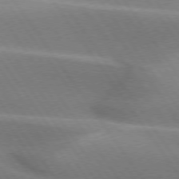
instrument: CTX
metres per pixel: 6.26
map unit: lApd
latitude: 74.7246
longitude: -63.9150
